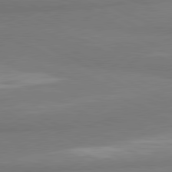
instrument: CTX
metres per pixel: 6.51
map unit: lApd
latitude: 80.7435
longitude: -179.4238
